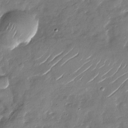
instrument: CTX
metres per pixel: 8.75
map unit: Nhu
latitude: -28.4818
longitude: -73.3104
